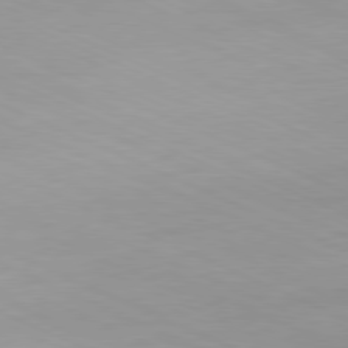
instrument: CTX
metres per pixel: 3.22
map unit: Ap
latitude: -81.2187
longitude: -92.9135
